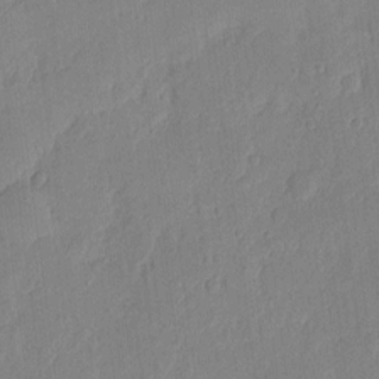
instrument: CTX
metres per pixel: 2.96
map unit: eHh
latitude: 5.8016
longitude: -72.4034
